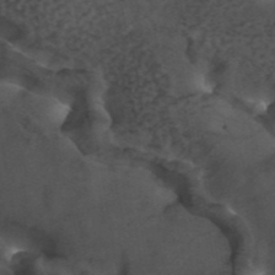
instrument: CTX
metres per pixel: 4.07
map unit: ANa
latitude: 44.1200
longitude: 24.6329
